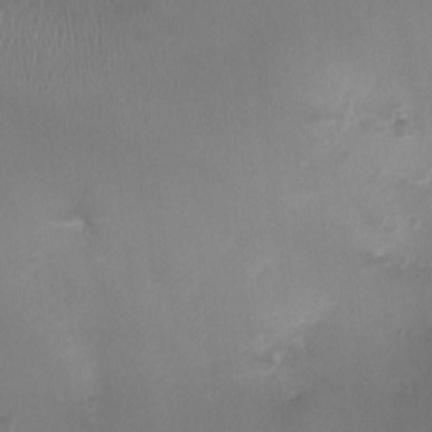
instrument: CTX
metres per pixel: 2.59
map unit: Ht
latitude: -2.3495
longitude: -19.9150
